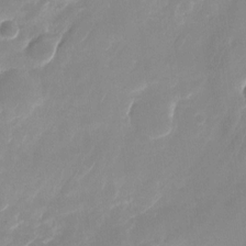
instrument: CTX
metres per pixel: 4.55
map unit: Nhu
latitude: -24.5763
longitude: -70.9702
